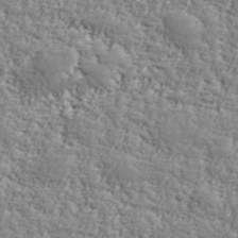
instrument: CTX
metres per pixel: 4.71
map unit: lHvf
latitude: 38.1956
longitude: -92.2522
